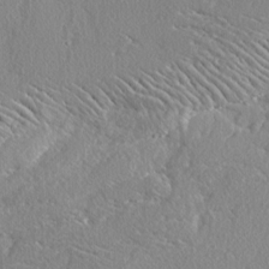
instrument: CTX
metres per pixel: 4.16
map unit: lAvf
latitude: -5.2376
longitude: -109.1592
